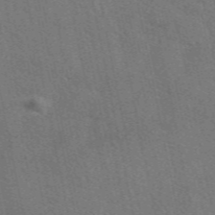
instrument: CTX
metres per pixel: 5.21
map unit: eAb
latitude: 51.4615
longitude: 114.9164
